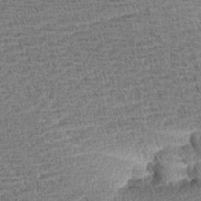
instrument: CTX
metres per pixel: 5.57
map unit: Aa
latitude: 7.7639
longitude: -137.7072
